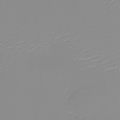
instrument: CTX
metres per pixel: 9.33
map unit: eHh
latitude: -5.1620
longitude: -84.9892
